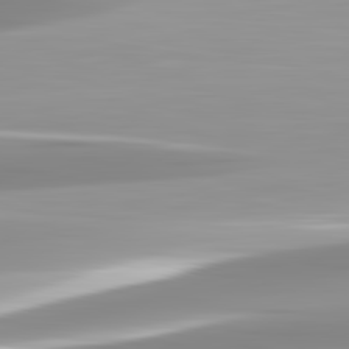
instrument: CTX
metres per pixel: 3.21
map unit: lApd
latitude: 82.7813
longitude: -138.4979
